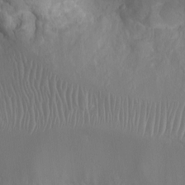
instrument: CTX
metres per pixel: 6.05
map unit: Ht
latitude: -4.1983
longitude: -16.1011
